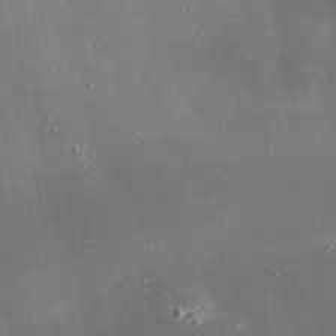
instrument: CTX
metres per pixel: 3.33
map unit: eHh
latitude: 24.0633
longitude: -89.6883
